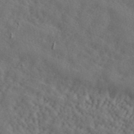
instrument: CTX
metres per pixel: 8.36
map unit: ANa
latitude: 42.4790
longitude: 56.0094
